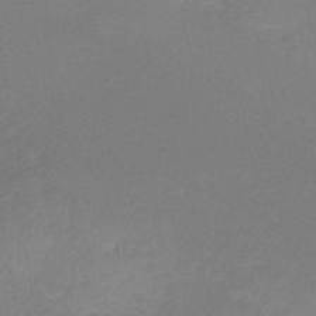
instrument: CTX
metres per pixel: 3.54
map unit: HNhu
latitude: -40.0661
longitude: 94.7841
